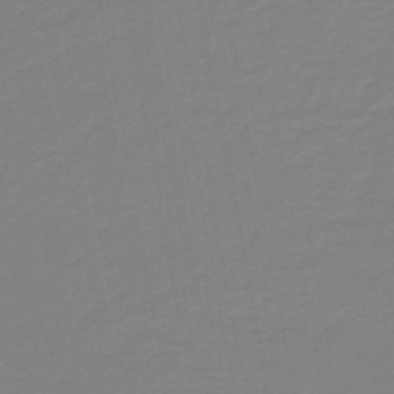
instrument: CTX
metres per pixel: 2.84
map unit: lHb
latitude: -41.3698
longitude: 63.8044
